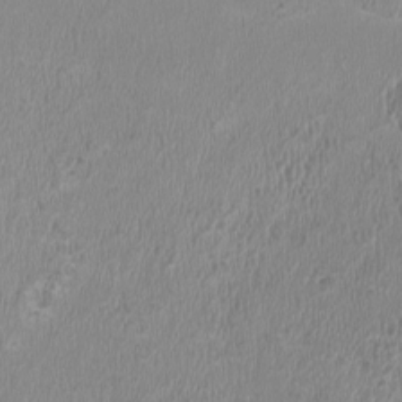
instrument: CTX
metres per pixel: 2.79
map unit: HNhu
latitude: -3.0108
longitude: -0.6301
